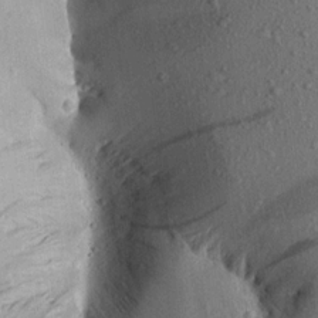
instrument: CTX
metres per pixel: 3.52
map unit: Aa
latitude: 15.4616
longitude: -145.1592
